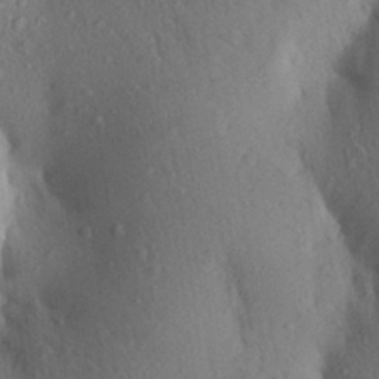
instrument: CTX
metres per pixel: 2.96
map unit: Aa
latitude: 28.4223
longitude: -148.0255
